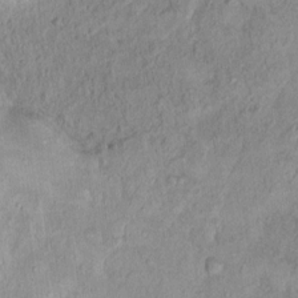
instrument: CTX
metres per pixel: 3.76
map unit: Nhu
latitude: 11.8961
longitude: -27.2159
